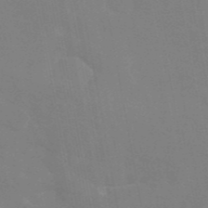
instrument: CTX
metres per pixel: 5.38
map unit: eAb
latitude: 45.4237
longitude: 121.7855
